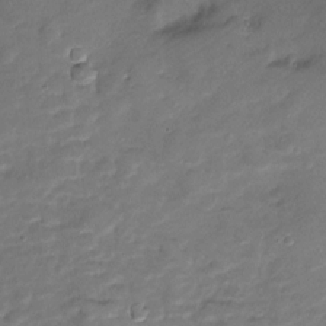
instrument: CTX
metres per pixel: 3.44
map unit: Nve
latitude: -19.8611
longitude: 103.2754
